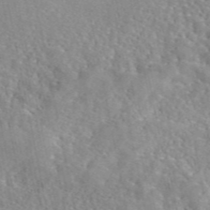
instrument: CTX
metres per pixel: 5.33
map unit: eAb
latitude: 46.1200
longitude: 111.8422
